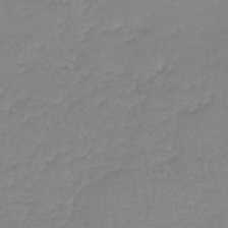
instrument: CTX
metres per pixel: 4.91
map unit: lHb
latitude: -40.4818
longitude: 67.2376
